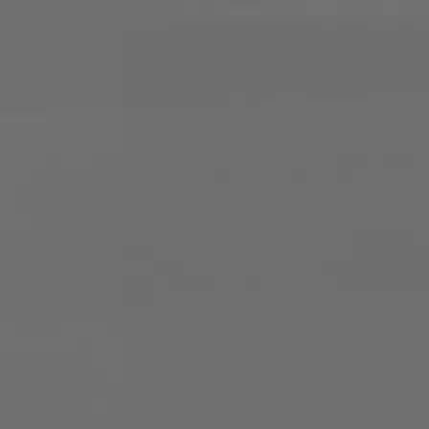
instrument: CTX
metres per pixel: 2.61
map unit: lApd
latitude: 82.0255
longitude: -164.0255
